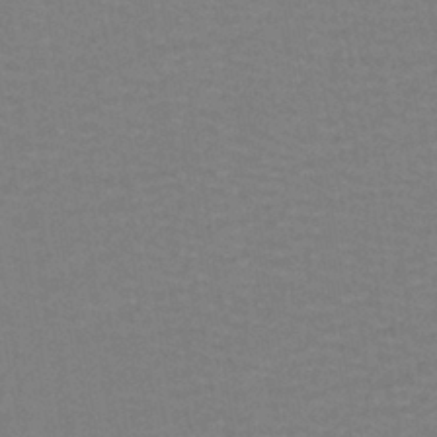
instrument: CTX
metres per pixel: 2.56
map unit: lHb
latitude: -39.0109
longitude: 58.3495
